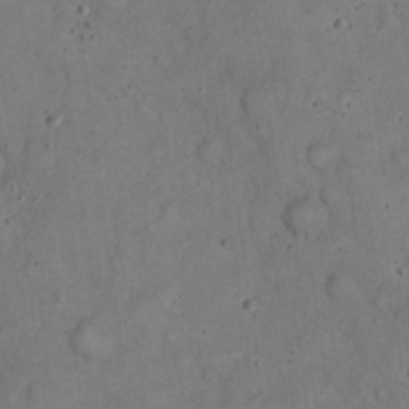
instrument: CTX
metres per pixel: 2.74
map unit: eHh
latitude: 20.2523
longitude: -59.7450
